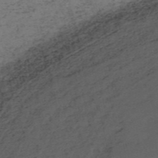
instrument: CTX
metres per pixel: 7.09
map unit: HNb
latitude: -55.0676
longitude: -48.4412
